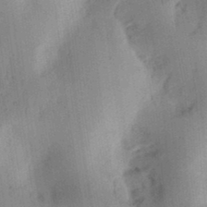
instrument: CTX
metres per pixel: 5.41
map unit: Ht
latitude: 11.9717
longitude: -74.4412
